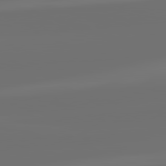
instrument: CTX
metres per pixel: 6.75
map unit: lApd
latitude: 82.2900
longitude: -160.6490
